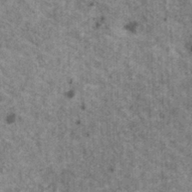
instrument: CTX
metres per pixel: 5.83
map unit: HNhu
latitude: 2.3089
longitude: 4.6707
